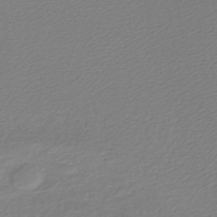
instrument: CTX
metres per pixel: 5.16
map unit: lHb
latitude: -43.3509
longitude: 70.3684
